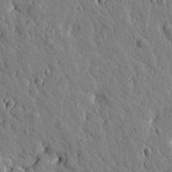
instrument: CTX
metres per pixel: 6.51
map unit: Htu
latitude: -0.0472
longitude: -178.7624
